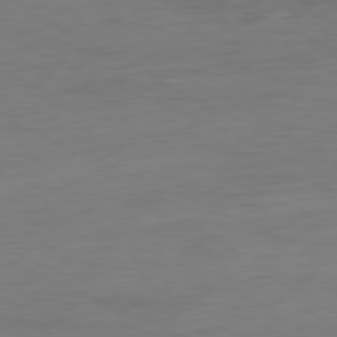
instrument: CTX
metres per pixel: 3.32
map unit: Ap
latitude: -80.3684
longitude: -92.5734
